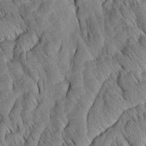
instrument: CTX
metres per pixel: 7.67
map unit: Aa
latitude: 6.4979
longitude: -130.4979
